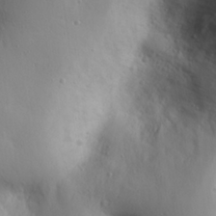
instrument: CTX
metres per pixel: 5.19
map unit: eHh
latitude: 26.4223
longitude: -75.1025
